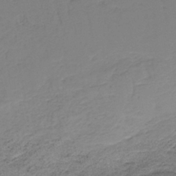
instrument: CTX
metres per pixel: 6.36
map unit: HNb
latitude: -39.6155
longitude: 49.8801
